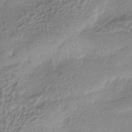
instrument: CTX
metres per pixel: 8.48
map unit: HNhu
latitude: -42.7841
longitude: 90.8030
